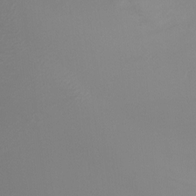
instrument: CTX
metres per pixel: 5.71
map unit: Ht
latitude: -6.3117
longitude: -27.1781
